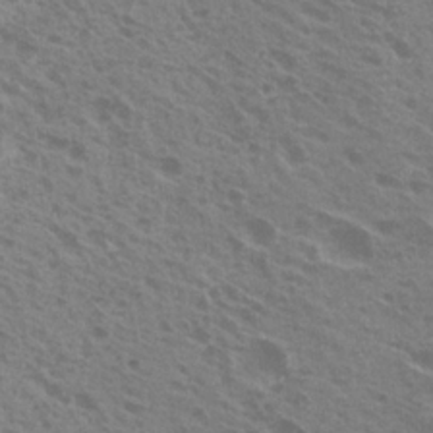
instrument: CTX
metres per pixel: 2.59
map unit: Nhu
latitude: 20.0822
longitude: -30.7625
